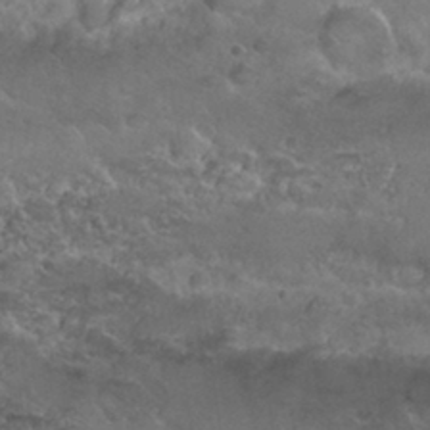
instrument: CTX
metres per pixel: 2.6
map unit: Nhu
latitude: 29.6694
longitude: -53.9150
